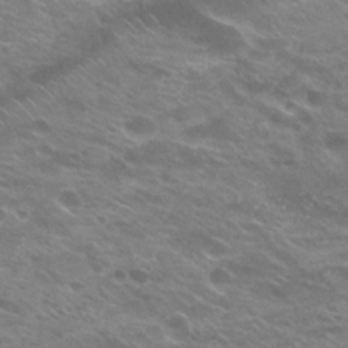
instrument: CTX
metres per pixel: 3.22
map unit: Hto
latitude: 23.4426
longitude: -37.3482
